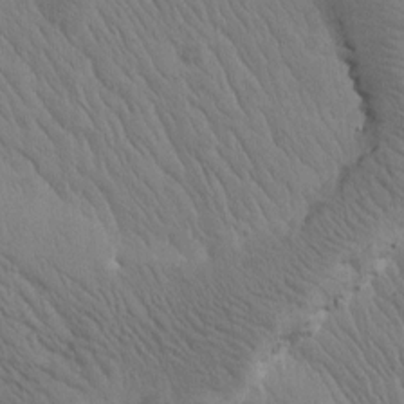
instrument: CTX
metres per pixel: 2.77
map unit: Htu
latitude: -0.4251
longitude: 172.2928
